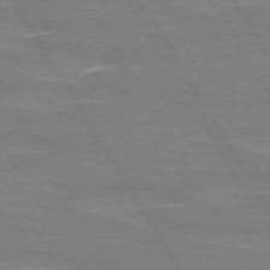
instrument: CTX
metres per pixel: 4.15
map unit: lApd
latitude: 72.7058
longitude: -55.9528
